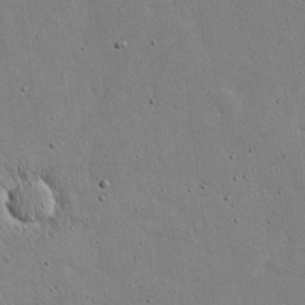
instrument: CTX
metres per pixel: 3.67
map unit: eHh
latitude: 20.1956
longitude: -71.6316
